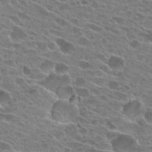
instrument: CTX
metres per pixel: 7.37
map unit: Hto
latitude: 25.2348
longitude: -42.6302
